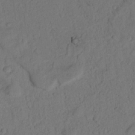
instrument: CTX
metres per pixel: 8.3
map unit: Nhu
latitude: 21.1970
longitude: -75.4049
